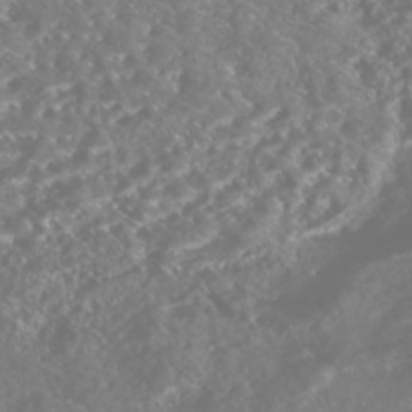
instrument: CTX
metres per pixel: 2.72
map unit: Nhe
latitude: -46.1983
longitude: 153.1053
